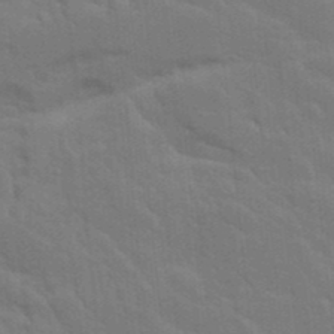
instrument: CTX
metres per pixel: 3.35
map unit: Ave
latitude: 15.7261
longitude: -129.3482
